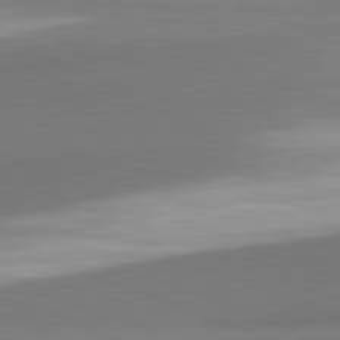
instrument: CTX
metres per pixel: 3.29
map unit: lApd
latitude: 82.3089
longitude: 150.5196
